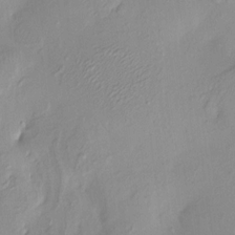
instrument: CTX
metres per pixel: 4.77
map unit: HNhu
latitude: 8.1767
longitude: -1.4426
